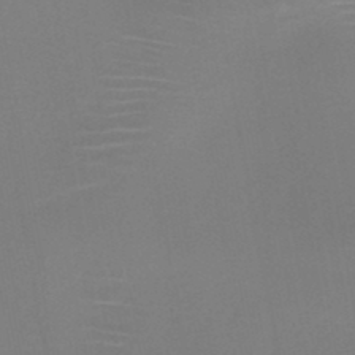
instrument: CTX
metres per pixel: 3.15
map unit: HNb
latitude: -46.8030
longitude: -42.7246
